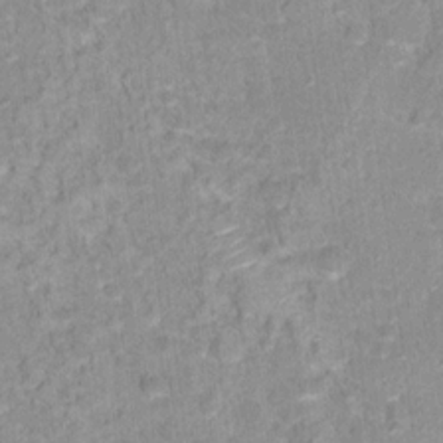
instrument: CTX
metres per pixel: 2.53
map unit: Hto
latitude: 17.1592
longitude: -35.3292
